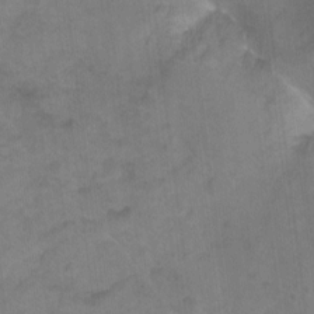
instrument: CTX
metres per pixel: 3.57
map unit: Ht
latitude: -0.1039
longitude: -35.0647
